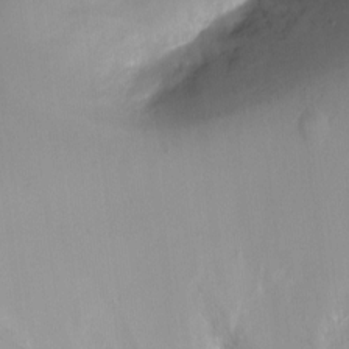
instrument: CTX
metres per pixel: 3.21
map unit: Ht
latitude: -16.8408
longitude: -40.8946
